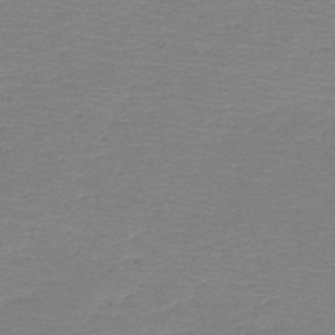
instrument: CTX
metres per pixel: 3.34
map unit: HNb
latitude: -49.8234
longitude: -42.0255
